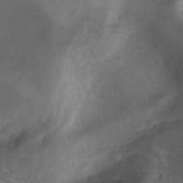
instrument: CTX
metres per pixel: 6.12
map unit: Nhu
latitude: -12.6141
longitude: -74.1011
